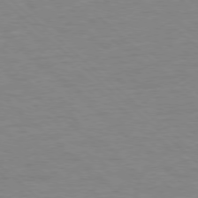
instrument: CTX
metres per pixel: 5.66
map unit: Ap
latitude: -78.4062
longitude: -68.4601
